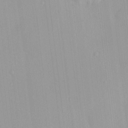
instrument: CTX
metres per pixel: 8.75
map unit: HNhu
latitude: 5.3482
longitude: 2.9919
